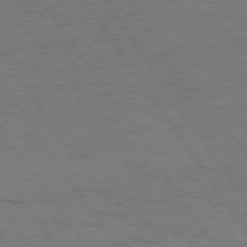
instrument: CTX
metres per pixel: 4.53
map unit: Hpe
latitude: 74.8002
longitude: -142.2334
